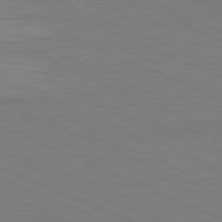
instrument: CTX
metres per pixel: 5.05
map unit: Hpe
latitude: -81.8234
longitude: 15.4833
